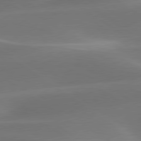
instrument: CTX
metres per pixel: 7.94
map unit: lApd
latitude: 79.7828
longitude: -91.5938
